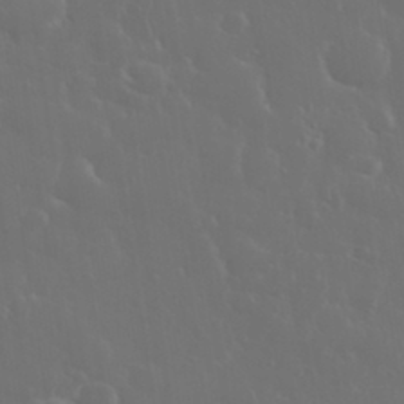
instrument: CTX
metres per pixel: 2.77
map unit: eHh
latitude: 33.6505
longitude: -60.6679
